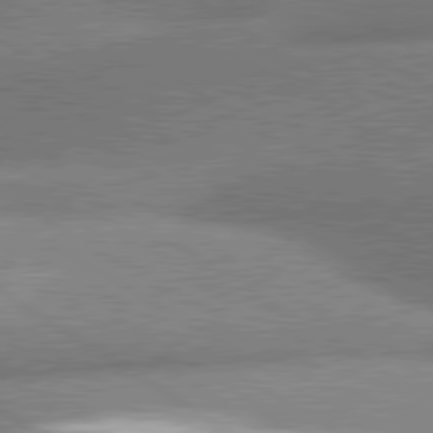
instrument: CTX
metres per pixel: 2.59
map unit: lApd
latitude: 80.4601
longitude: -161.7449
